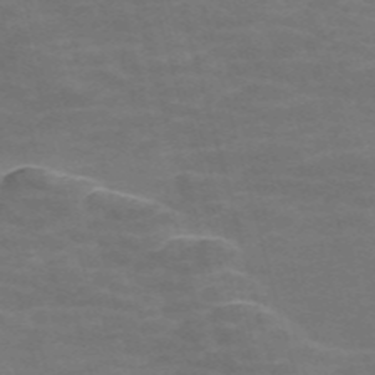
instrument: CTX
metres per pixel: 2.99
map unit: Nve
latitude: -57.7288
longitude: 65.6344
